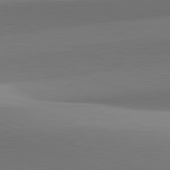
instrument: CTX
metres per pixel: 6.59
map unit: lApd
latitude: 82.0633
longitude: 142.5762
